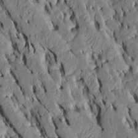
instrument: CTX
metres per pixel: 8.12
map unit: Htu
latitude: -7.7666
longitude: 145.3699
